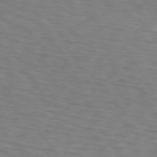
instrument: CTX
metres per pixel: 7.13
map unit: lApd
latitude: 72.9325
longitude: -74.8947
